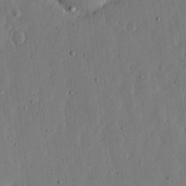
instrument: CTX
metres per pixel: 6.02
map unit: lHvf
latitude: 18.9891
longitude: -114.8002
